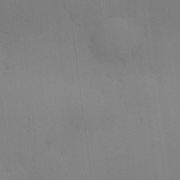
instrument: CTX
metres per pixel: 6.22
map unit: lAvf
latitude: 25.0647
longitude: -111.9339
